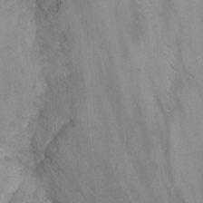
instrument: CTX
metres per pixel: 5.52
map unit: Nhu
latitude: -7.3320
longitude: -51.5182
